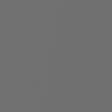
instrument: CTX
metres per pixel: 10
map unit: HNb
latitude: -47.9556
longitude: 55.8423
